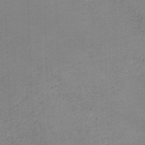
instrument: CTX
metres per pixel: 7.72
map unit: HNb
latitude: -45.6533
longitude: -45.7827
